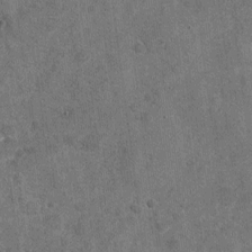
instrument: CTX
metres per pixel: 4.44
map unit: Nhu
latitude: -18.0850
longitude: -56.2900
